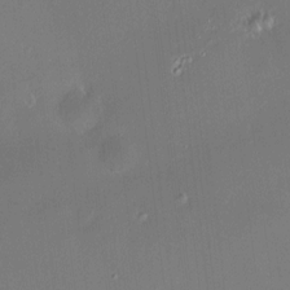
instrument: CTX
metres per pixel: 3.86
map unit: HNhu
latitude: 7.8583
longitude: 8.2361
